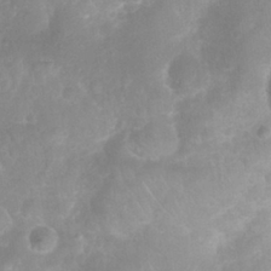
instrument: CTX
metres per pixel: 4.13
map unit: Nhu
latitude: 26.8002
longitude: -63.2537
